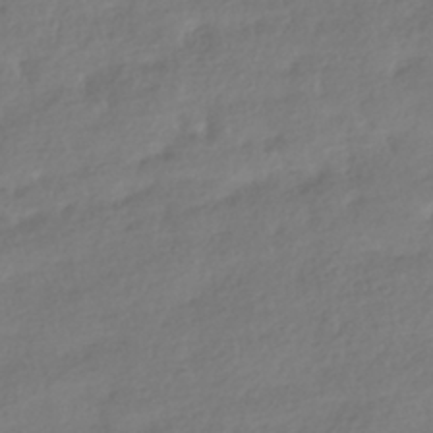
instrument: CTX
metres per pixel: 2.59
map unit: HNhu
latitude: -40.9919
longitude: 97.9745
